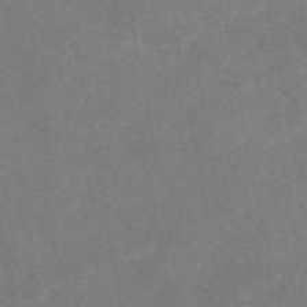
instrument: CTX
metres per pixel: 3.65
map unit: eAb
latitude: 48.5924
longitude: 119.0675
